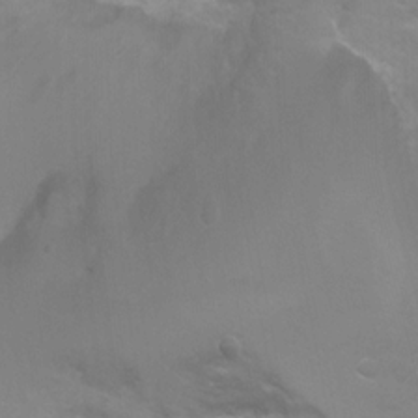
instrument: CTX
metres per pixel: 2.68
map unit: Ht
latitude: 1.6505
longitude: -32.8569
